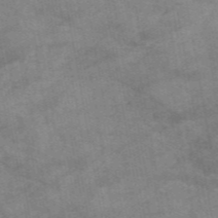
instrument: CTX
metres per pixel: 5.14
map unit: HNb
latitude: -55.7856
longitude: -40.1199
